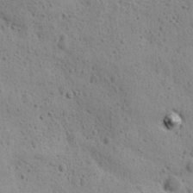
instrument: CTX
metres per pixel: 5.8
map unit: Ave
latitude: 11.5182
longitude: -105.9150
